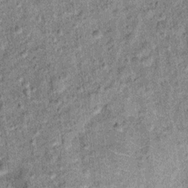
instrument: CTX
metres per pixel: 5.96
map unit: Ht
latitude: 11.8961
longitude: -39.0647
